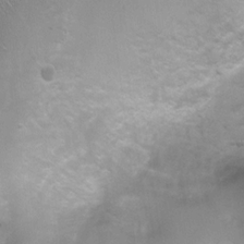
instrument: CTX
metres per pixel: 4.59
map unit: Ht
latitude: 4.4979
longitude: -21.4048
